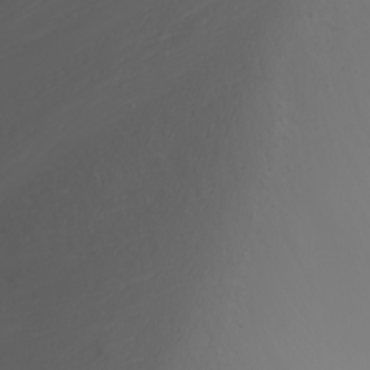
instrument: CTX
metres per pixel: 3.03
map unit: Nhu
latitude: -7.7666
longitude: -90.2145
